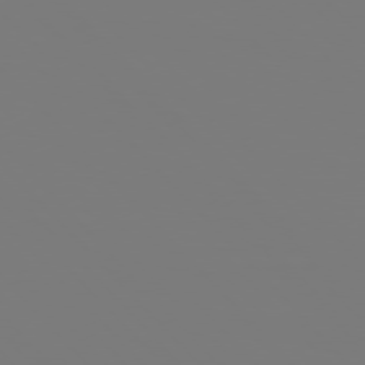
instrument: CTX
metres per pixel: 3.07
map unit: Hpe
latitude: 76.7813
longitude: -161.6127
